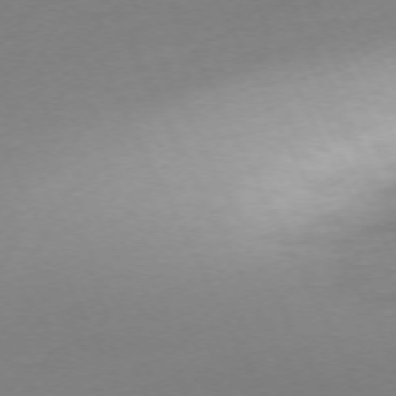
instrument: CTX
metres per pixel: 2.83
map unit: Ap
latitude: -73.5777
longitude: -70.3656
